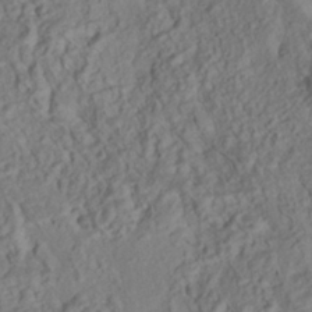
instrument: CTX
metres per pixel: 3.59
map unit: HNhu
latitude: -39.7478
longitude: 107.7289
